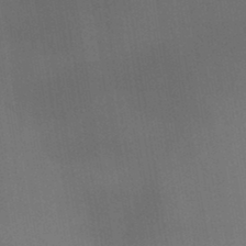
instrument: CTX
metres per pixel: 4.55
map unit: lHb
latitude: -45.1809
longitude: 72.7085
